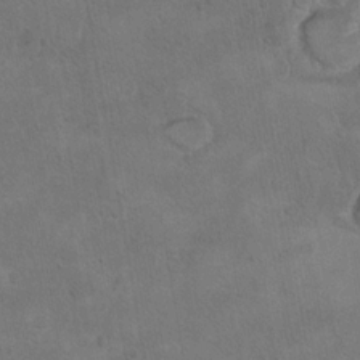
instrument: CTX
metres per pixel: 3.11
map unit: Hto
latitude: 10.2334
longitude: -35.8772
